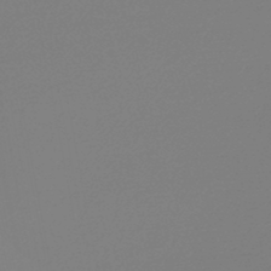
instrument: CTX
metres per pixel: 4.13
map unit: lHb
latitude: -45.8611
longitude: 65.9556
